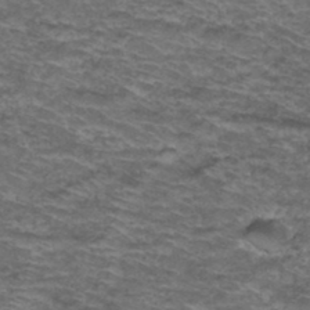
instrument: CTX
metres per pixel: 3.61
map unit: Hto
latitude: 38.1011
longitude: -42.6680
